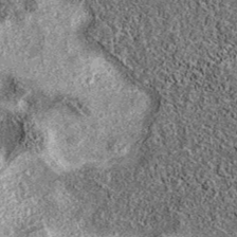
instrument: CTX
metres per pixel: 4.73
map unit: eAb
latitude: 37.5560
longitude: 106.5385
